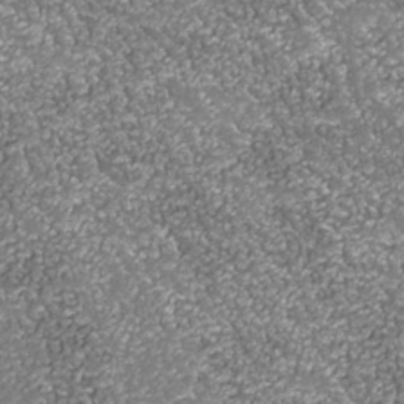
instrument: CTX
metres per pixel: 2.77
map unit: Nhu
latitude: -38.1039
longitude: -82.4223
